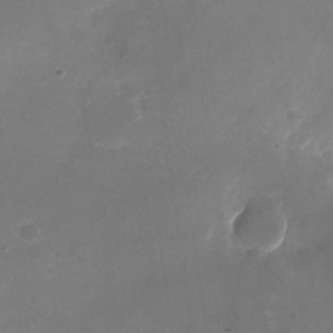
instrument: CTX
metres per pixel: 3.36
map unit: Nhu
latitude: -26.0661
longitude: -70.9136
